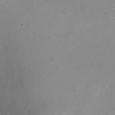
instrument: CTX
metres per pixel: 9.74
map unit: Ht
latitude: -6.0472
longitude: -30.0633
